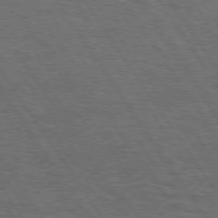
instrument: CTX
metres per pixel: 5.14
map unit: Hpe
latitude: 74.7246
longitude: -141.8583
